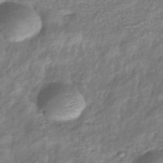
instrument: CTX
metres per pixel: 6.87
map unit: eHb
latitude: -39.7667
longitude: 81.2754
